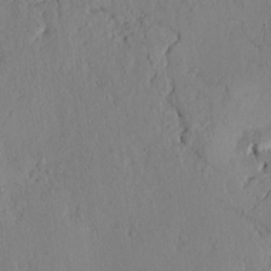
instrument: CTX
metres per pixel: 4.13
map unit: Htu
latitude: -0.1606
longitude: 171.5399
